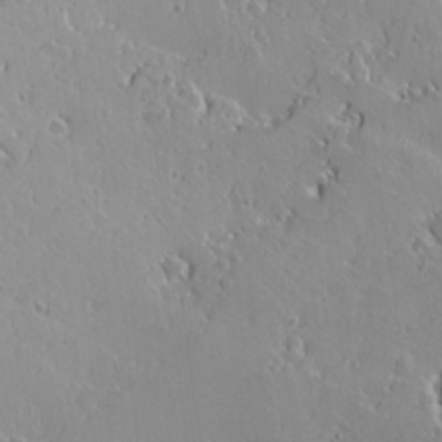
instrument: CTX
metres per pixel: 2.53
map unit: lAvf
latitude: 15.8773
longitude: -126.5924
